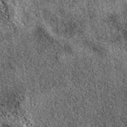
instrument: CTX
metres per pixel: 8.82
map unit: eAb
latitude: 39.6505
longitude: 111.0864
